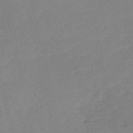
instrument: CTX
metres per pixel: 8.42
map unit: HNb
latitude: -52.7274
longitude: -42.5168
